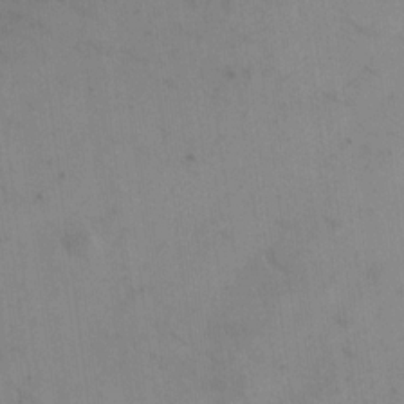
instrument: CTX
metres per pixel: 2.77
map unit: eHh
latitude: 18.3845
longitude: -67.4237
